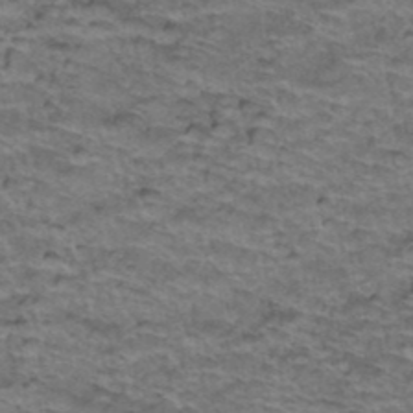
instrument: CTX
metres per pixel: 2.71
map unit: Hto
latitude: 38.3278
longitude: -43.5560
